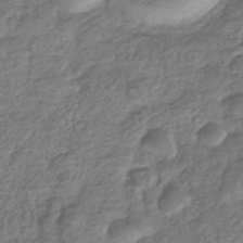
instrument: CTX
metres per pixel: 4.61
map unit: eHb
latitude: -37.5210
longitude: 80.5952
